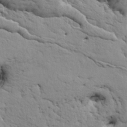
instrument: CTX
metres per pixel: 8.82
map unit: HNhu
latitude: 11.6505
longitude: 23.1620
